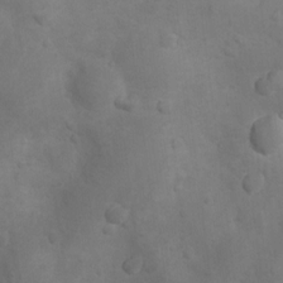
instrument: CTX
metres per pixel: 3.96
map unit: Nhu
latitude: 9.2537
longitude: -25.9528
